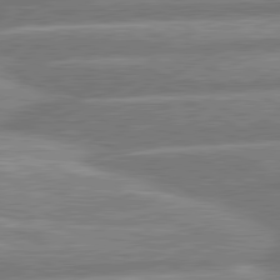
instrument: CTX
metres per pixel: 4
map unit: lApd
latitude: 80.6679
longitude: -165.6127
